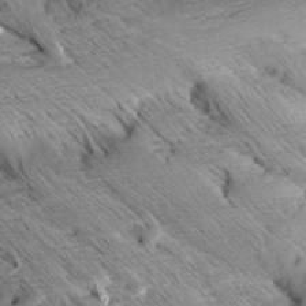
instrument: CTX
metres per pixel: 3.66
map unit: Aa
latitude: 9.1781
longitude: -141.4804
